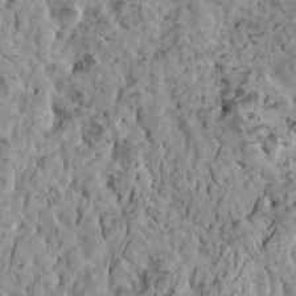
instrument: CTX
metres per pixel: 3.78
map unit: HNhu
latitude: 5.8772
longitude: -1.0458
